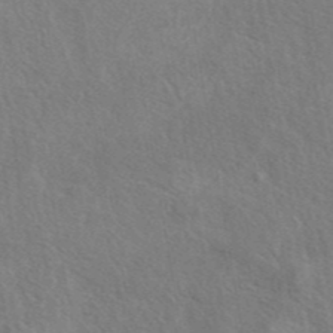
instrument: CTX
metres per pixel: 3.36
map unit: eAb
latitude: 42.4979
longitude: 110.1227
